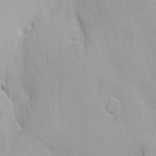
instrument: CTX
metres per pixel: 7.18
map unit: Nhe
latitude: -2.5006
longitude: -58.9514
